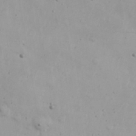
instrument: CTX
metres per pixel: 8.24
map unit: Nhu
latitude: 20.5735
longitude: -72.7436
